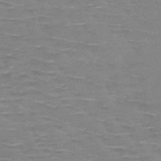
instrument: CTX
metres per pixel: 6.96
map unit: HNb
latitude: -48.4251
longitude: -48.8191
